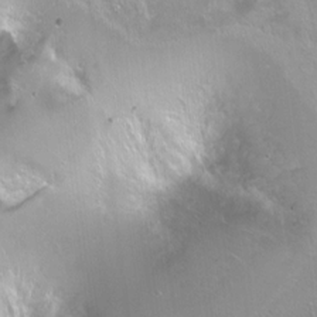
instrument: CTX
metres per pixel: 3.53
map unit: Ht
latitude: -14.1228
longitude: -41.1970
